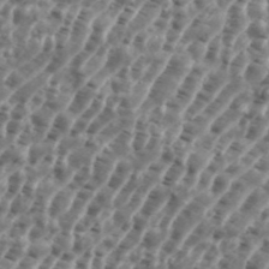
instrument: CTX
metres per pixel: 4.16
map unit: eHh
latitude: 35.7449
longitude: -135.5749
